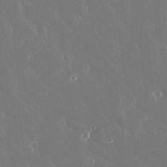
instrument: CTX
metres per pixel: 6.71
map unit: lAvf
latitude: 14.5924
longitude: -128.4412
